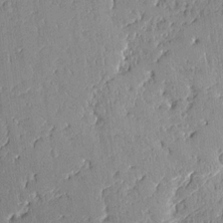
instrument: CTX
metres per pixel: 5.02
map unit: Aa
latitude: 11.8961
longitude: -128.0255
